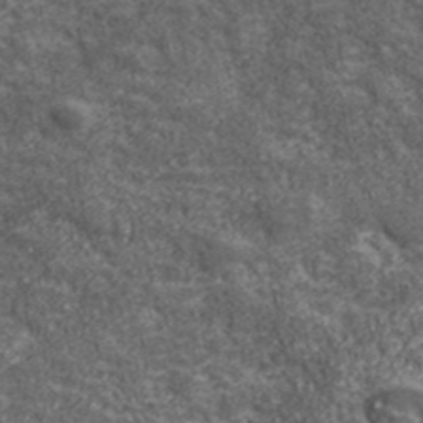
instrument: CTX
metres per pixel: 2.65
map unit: eHh
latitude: 43.3104
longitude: -88.8569
